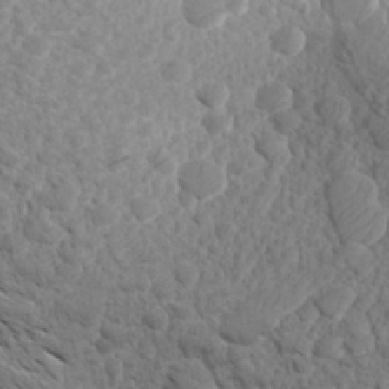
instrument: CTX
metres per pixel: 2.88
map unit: Aa
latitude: 26.8569
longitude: -143.1970
